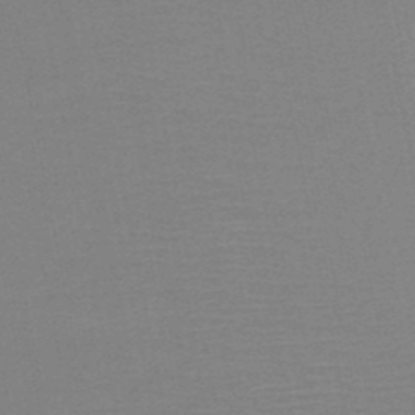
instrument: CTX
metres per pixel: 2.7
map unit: HNb
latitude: -50.6329
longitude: -43.8394
